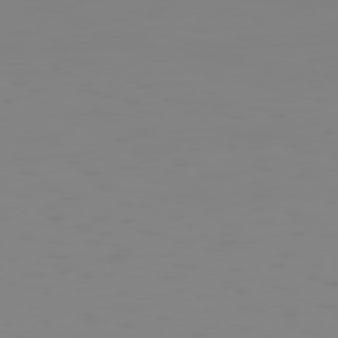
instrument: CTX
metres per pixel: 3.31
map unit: Hpe
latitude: 75.1403
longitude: -128.0822
